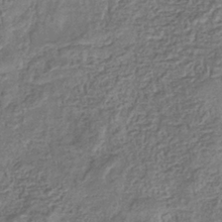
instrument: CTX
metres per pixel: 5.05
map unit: eHb
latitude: -35.8611
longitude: 80.1795
